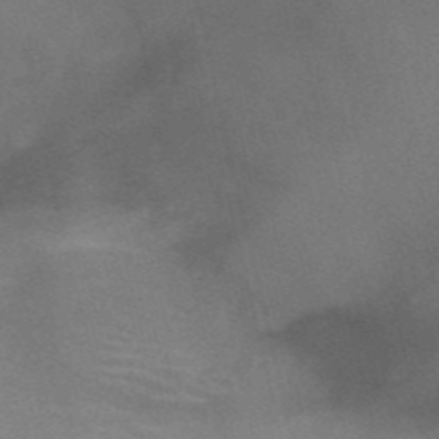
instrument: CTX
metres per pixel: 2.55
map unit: HNb
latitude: -46.9352
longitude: -46.1956
